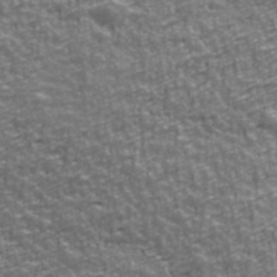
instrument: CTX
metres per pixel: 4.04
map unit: Ave
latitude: 41.9339
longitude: -112.8002
